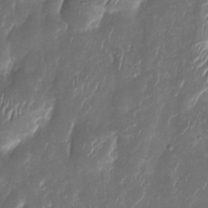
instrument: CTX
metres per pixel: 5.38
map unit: Htu
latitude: 1.0080
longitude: 147.0297
